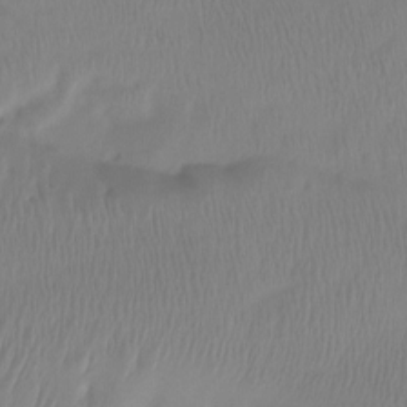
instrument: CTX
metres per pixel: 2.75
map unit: Htu
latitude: -15.1054
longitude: -46.6491
